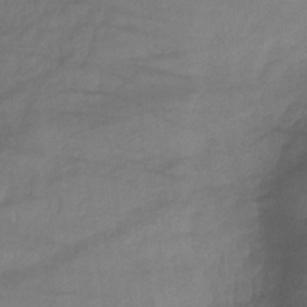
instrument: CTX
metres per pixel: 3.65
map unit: HNb
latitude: -33.3699
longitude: 64.4629
